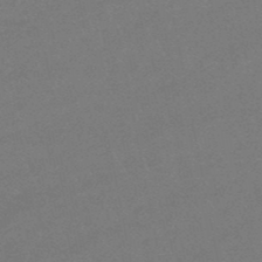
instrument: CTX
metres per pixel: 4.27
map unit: eHb
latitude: -48.2740
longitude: 86.4062
